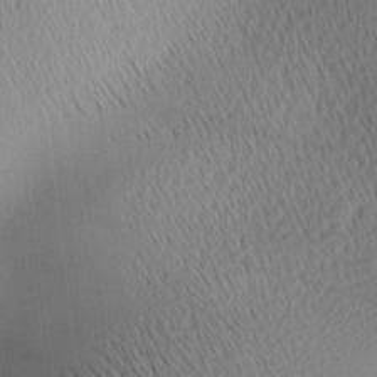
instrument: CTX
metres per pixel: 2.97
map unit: Ave
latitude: 1.9717
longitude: -114.8568
